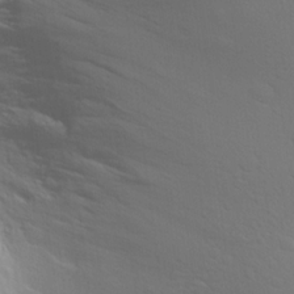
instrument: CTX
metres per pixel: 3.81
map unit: Aa
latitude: 16.9136
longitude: -144.7813
